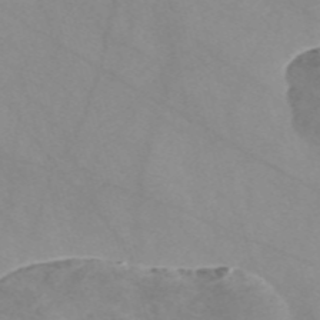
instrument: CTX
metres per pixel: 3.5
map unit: Nve
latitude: -57.8422
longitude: 58.5762
